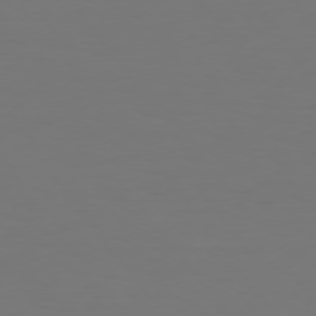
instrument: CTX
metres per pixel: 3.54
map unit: Hpe
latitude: 74.2523
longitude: -123.4993
